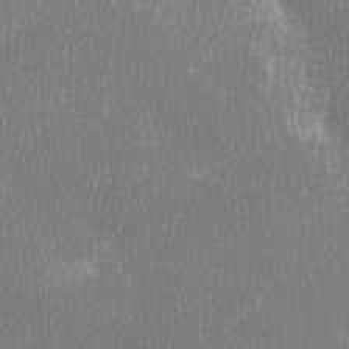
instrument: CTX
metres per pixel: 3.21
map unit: Ave
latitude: -0.3685
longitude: -114.7057
